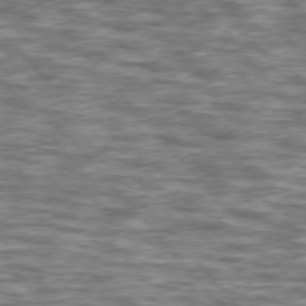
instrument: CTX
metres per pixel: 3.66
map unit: lApd
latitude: 76.6490
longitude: -49.2915
